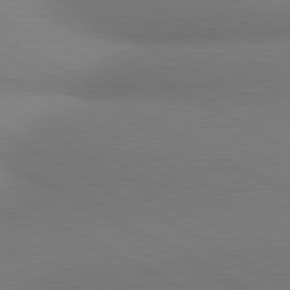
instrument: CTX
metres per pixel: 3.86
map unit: lApd
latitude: 80.6679
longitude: 130.3117
